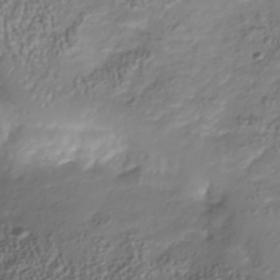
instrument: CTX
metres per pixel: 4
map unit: Nhu
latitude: -41.0297
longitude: -85.7072
